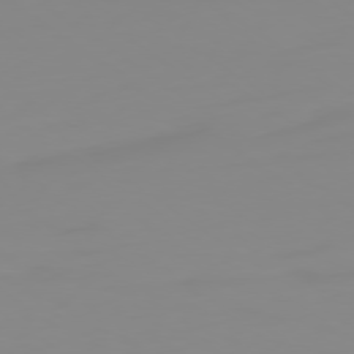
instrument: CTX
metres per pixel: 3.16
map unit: Ap
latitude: -79.1242
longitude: -94.8380
